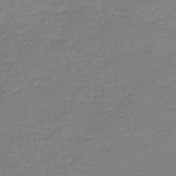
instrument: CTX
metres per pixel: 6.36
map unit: HNb
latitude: -48.4818
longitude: -39.7072
